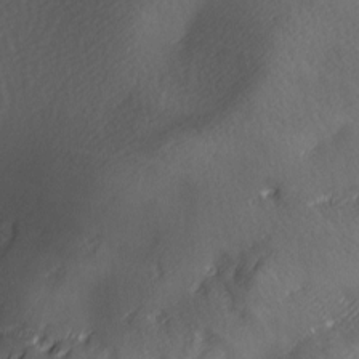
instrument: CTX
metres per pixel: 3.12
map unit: Ave
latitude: -6.2361
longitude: -120.8947
